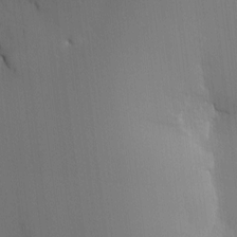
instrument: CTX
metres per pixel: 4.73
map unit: Nve
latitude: -8.0850
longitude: 175.4076
